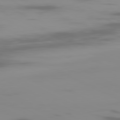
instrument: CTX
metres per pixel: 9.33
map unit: Ap
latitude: -81.2187
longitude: -62.5924
